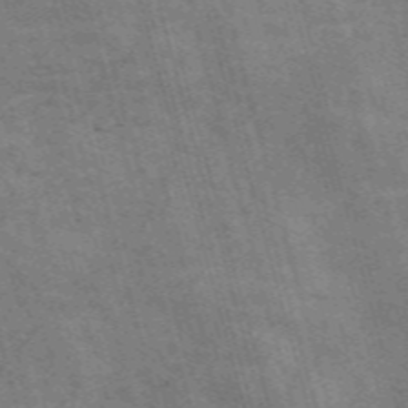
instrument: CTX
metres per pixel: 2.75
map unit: Nve
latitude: -59.1620
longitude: 65.8045
